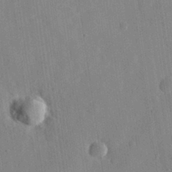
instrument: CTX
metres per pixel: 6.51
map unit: eHh
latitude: 31.0648
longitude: -78.0633
